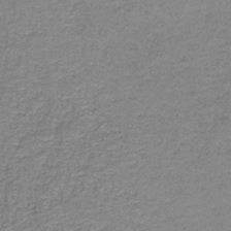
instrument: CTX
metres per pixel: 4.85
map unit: eAb
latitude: -36.0472
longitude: 52.4440
